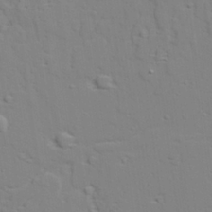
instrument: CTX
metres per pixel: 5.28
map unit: lAvf
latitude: 28.0255
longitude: -109.4048
